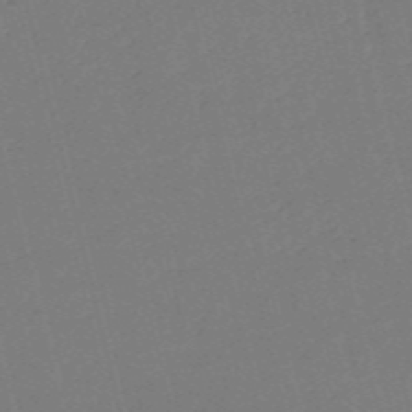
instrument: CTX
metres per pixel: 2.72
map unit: HNb
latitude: -55.2943
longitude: -39.3293
